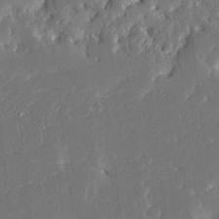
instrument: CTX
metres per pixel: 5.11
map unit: Ave
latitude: 16.6491
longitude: -140.3467
